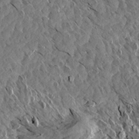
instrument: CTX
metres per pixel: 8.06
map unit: Aa
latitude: 13.1025
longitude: -141.7638
